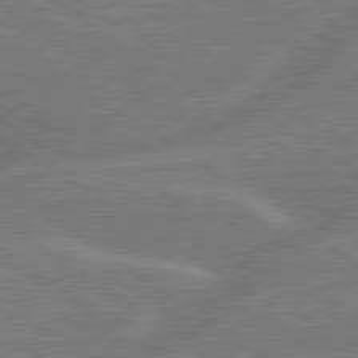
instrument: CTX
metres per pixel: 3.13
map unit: lApd
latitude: 79.9150
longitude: -145.1214
